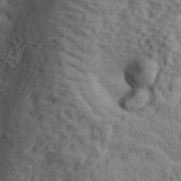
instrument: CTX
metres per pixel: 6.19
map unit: eHh
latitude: 36.3656
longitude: -78.6680
